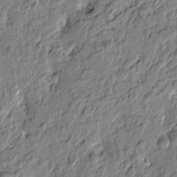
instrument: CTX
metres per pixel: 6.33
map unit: Htu
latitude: -3.1053
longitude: 179.2376
